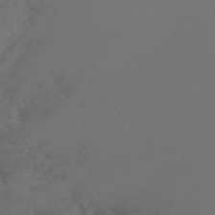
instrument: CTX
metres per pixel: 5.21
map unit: Nhu
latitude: -16.5385
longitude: -48.0444
